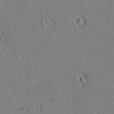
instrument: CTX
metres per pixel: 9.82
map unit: lAvf
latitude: 5.3482
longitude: 159.2942
